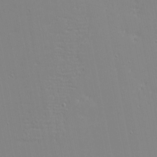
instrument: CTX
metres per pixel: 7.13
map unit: eHh
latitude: -3.4832
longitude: -81.0080
